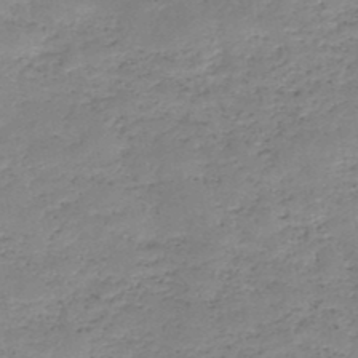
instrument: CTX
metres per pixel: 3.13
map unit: HNb
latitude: -48.4629
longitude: -39.4993
